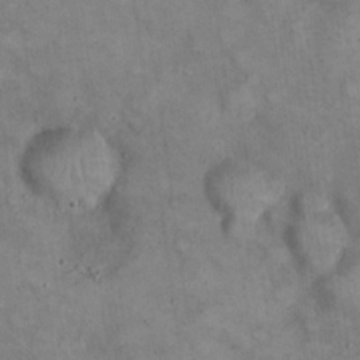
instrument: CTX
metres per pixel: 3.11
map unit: eHh
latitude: 22.1956
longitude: -60.9891
